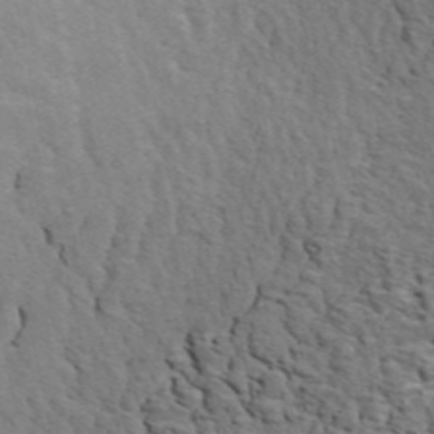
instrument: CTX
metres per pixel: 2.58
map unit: ANa
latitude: 46.4979
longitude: -84.3089
